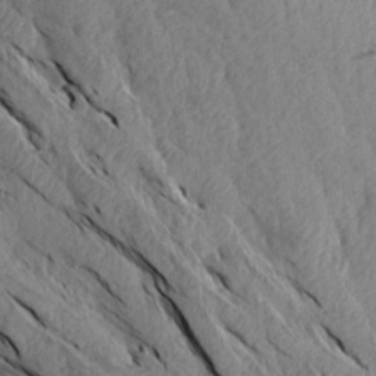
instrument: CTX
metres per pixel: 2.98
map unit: Aa
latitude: 15.0081
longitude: -146.2145
